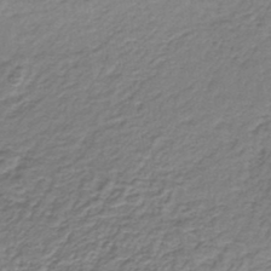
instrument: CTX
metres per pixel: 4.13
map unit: lHb
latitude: -36.6896
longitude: 58.8596
